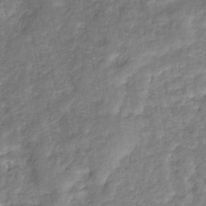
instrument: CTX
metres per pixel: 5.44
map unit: eHb
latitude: -34.6896
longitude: 75.5211
